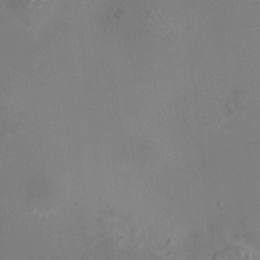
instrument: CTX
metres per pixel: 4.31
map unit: HNhu
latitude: 10.7813
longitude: 11.5021
